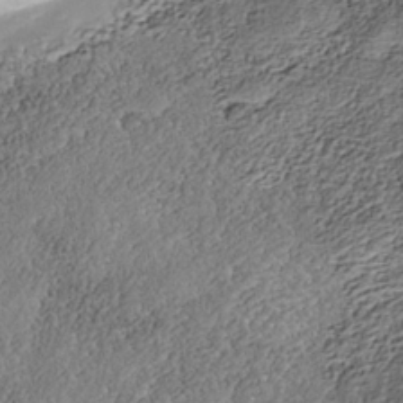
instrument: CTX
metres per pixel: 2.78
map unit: Nhe
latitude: -39.1998
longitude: -117.2537
